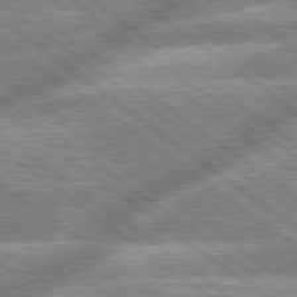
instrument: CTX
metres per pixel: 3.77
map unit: lApd
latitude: 79.3482
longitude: -158.4979
